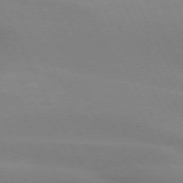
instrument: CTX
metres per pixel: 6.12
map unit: lApd
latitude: 73.5372
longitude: -48.2711
